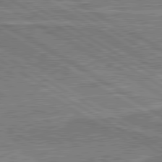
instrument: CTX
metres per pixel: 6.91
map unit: lApd
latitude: 80.4979
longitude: 145.3321
